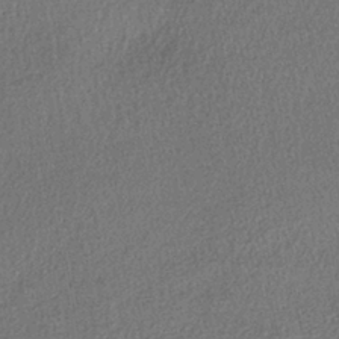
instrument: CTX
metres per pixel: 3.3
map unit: lHb
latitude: -40.7463
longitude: 69.2187
